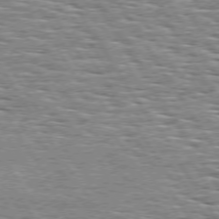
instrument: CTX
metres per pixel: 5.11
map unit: Hpe
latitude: 73.9717
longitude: -137.6316
